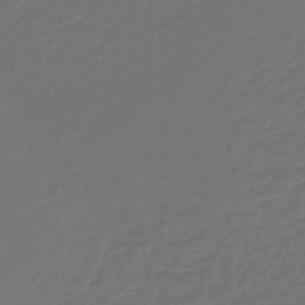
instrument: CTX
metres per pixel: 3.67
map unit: lHb
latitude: -43.4454
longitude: 60.5196
